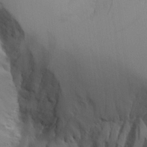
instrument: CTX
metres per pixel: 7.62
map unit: Aa
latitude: 25.9906
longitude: -131.8773
